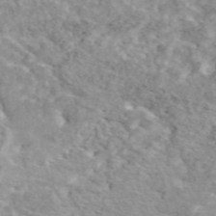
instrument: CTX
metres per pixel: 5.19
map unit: ANa
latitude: 46.9514
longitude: 26.9541
